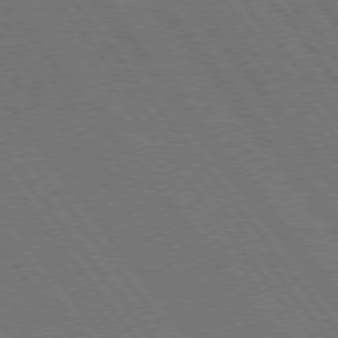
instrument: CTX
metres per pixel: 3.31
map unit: Hpe
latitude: 75.5182
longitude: -137.5938
